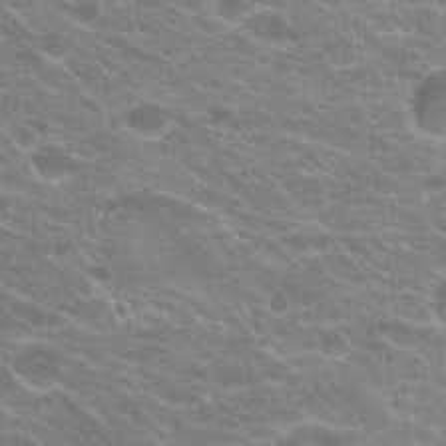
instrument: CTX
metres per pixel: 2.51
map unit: Hto
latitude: 20.4979
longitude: -37.4049
